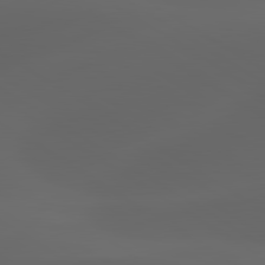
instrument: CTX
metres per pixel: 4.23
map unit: lApd
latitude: 80.6301
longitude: -85.7828
